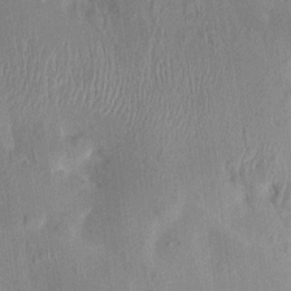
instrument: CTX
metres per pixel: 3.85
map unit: HNhu
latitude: 4.8191
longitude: -6.4790
